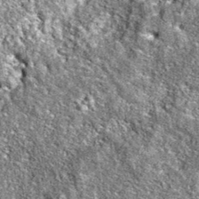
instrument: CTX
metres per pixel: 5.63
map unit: eAb
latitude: 36.8002
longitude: 105.4643
